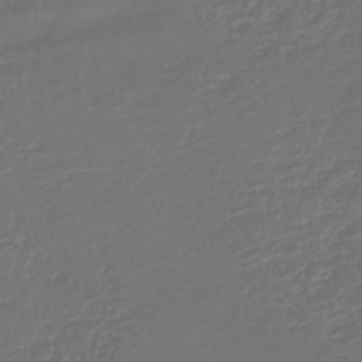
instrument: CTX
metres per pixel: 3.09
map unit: lHb
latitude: -43.5588
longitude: 77.2187
